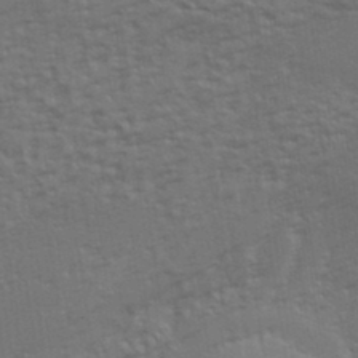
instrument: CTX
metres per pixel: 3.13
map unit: eHh
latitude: 34.7057
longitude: -133.0458
